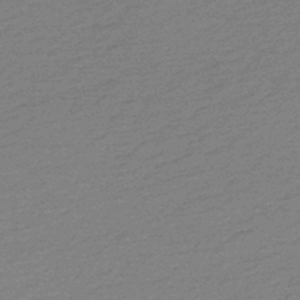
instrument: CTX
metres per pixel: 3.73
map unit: HNb
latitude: -48.2551
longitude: 60.1606
